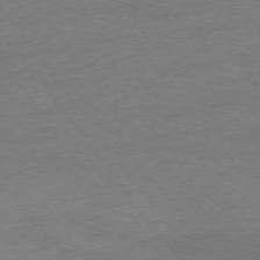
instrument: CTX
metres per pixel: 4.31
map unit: Ap
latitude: -74.8030
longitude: -79.4427
